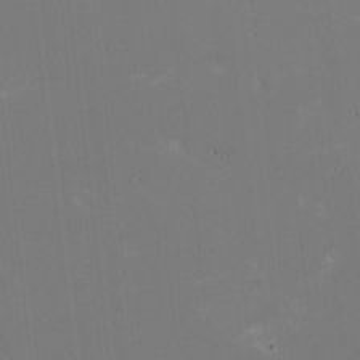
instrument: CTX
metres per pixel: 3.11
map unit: HNhu
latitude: -2.0472
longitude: -3.4048
